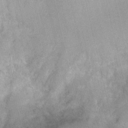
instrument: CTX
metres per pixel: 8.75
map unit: Nhu
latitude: 1.3292
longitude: -16.0255
